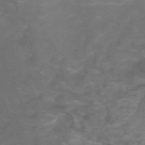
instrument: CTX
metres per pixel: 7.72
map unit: Nhu
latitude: -5.5777
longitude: -79.7072
